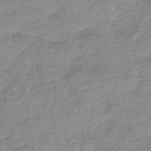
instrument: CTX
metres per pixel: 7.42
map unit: lHb
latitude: -44.8408
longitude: 71.8234
